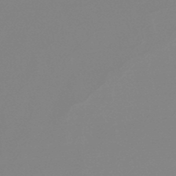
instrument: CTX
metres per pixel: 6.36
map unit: lHb
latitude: -48.8597
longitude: 68.2739
